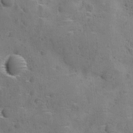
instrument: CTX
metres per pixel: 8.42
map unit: Ave
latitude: 11.3671
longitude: -106.0822
